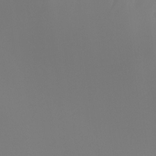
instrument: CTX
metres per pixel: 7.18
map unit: Ht
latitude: -4.5196
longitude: -61.4993
